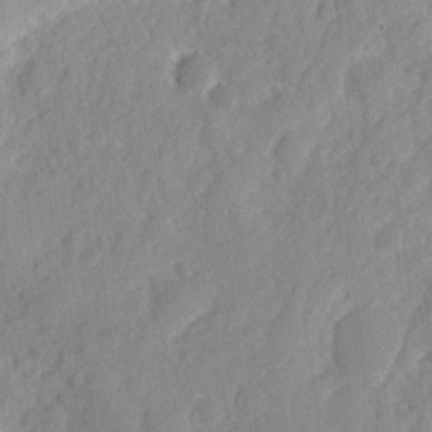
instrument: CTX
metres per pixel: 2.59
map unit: Ht
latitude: 8.2712
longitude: -75.3293
